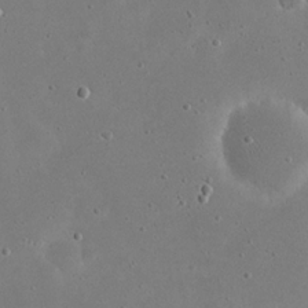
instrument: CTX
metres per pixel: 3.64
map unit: eHh
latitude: 21.4238
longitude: -68.6491
